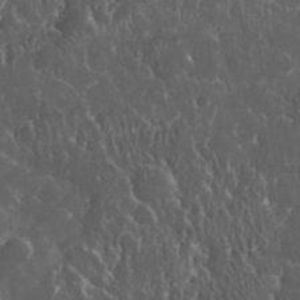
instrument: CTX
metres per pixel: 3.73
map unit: eHh
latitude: 33.5938
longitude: -62.2712
